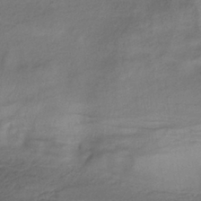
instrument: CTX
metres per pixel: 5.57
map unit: lHb
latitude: -39.0487
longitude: 75.1620
